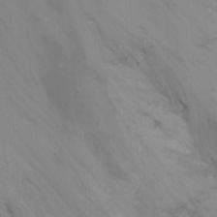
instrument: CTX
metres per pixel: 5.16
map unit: Nhu
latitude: -15.6155
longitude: -55.1970
